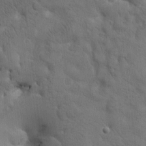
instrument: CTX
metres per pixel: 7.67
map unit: Htu
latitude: -1.9745
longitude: 170.2551
